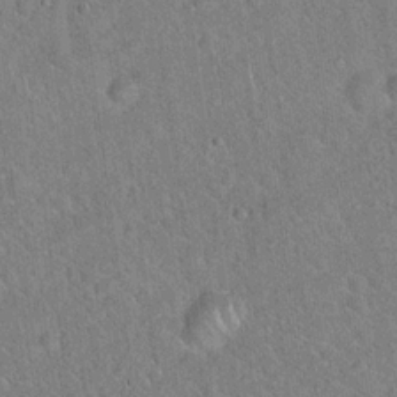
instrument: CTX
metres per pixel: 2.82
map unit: Hto
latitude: 17.9717
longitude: -52.1956
